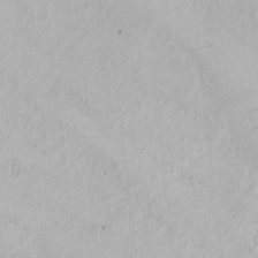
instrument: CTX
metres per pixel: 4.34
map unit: Nhu
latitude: 20.7624
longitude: -72.4034
